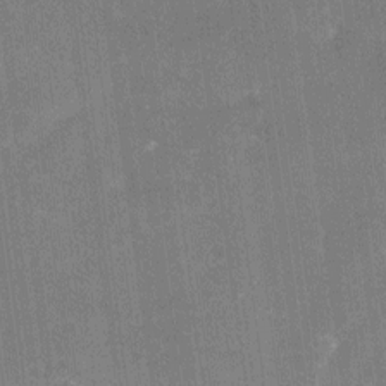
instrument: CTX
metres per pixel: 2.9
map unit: Nhu
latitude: -16.2929
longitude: -58.2900
